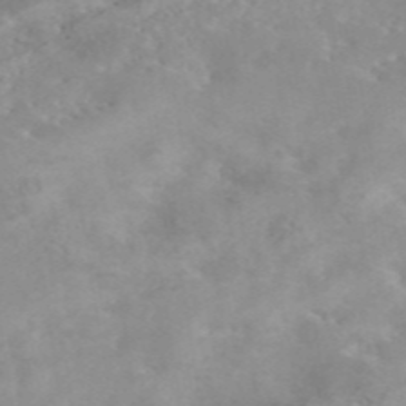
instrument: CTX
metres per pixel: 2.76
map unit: eAb
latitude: 44.7624
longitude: 126.7085
